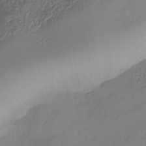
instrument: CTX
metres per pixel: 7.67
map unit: Nhe
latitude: -35.2376
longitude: -143.8583
